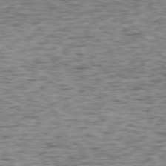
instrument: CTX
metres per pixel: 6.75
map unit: Ap
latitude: -75.8801
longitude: -91.4049
